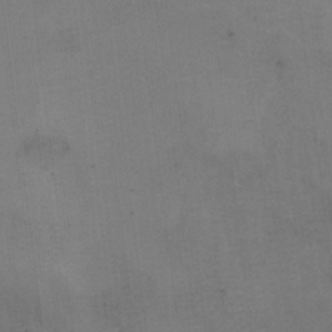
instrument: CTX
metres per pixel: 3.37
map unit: Ht
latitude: 4.8002
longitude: -37.1970
